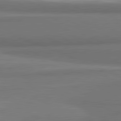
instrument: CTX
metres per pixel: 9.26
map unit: lApd
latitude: 81.8772
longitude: 173.8989
